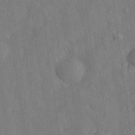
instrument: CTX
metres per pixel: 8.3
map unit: eHh
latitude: 30.2334
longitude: -77.2348
